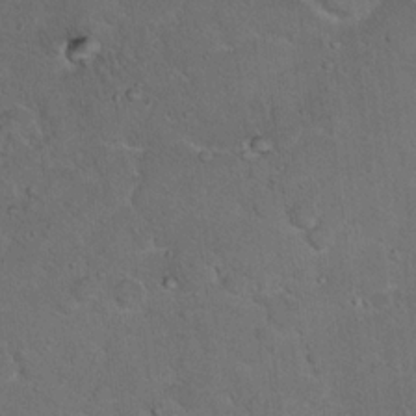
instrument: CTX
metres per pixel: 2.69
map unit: Hto
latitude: 15.7639
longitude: -37.8772
